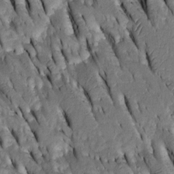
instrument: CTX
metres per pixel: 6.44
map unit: Htu
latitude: -2.6329
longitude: 150.8785
